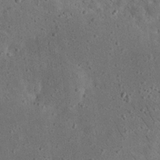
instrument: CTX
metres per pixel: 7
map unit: eHh
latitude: 24.1577
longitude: -68.3845
